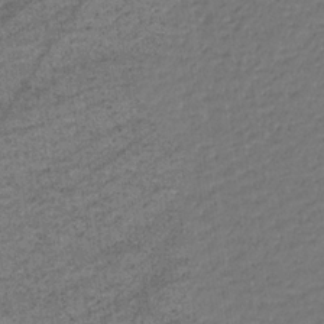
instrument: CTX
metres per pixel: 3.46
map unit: eHb
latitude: -33.9745
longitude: 70.9920
